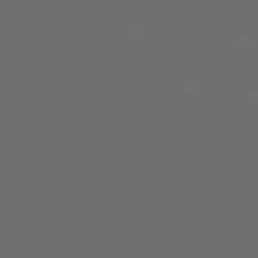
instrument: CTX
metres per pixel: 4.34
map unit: Hpe
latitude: 78.8569
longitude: 176.3684
